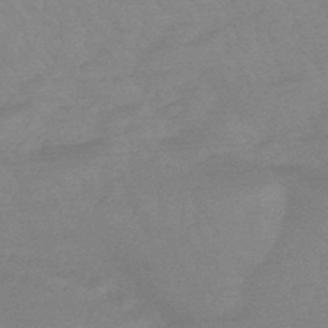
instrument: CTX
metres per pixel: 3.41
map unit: eHb
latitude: -48.0283
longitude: 88.1794
